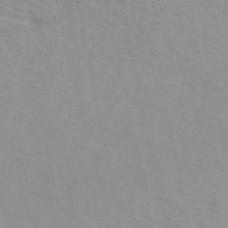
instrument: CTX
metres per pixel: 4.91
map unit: ANa
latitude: 49.7450
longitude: -73.1404
